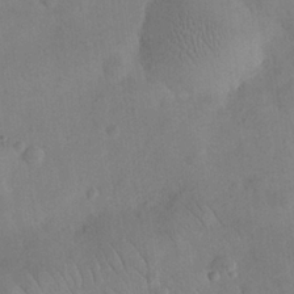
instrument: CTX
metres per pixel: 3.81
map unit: eHh
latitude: 25.5938
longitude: -66.1199
